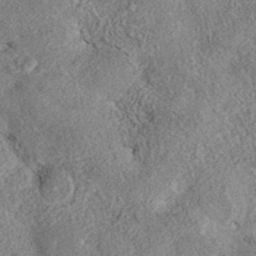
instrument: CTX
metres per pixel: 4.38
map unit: eAb
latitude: 36.8947
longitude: 112.9731
